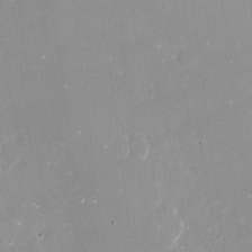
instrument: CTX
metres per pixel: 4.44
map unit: Nve
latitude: -17.5399
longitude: -59.7450
